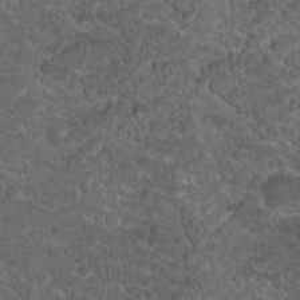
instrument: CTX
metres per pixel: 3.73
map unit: Hto
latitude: 18.4790
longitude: -36.9514
